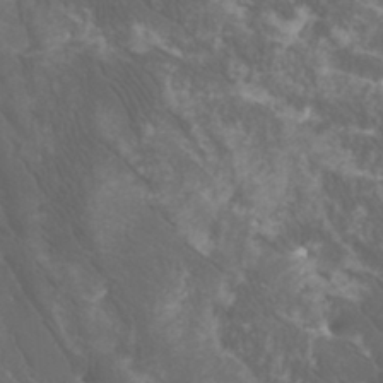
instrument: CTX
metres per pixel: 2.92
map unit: Htu
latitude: -11.6722
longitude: -73.3860
